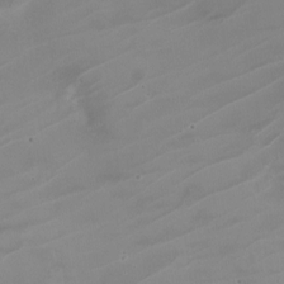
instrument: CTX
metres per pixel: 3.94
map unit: Nhe
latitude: -19.5777
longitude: 143.7666
